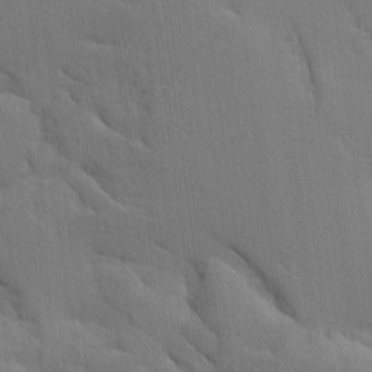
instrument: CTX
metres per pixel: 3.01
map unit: Ave
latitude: 9.7072
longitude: -102.6490
